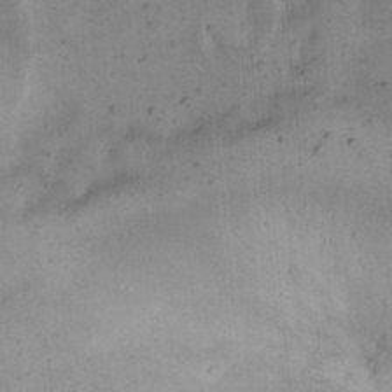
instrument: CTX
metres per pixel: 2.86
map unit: eHh
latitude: 22.5357
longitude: -70.3845
